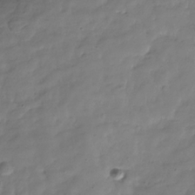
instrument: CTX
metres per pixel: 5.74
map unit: Hve
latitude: -31.4076
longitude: 90.6708
